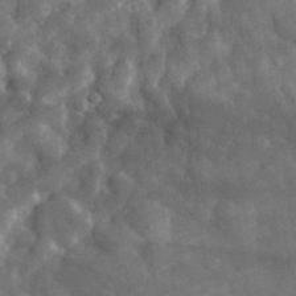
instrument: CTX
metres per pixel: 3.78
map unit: eHh
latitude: 30.8569
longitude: -72.4979
